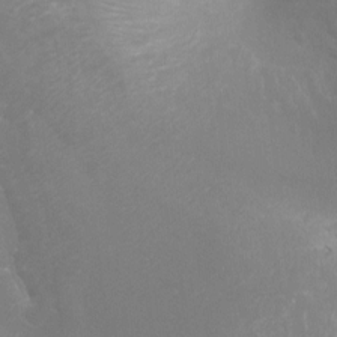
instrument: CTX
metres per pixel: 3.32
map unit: Htu
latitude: -6.9352
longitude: -33.1214
